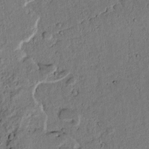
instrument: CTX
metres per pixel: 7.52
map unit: lAvf
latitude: 4.9325
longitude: 168.8219
